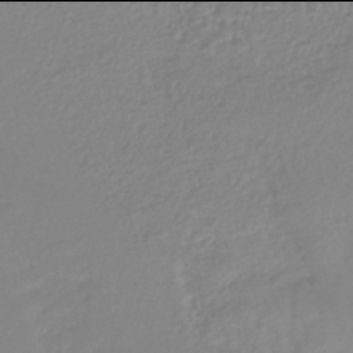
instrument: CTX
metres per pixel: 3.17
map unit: lHb
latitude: -42.0094
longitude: 71.5966
